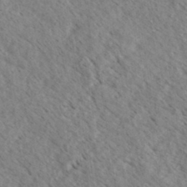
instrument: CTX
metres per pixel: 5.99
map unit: eHh
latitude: 34.6868
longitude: -140.4223
